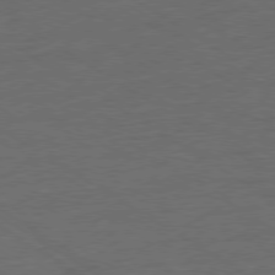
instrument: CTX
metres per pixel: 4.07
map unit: Ap
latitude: -79.7099
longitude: -52.2901
